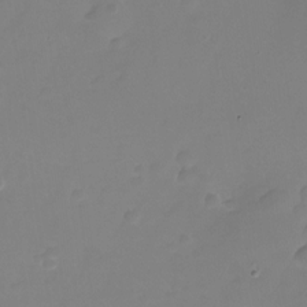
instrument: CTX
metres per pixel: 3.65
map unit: Nhu
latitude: -26.6896
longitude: -71.8961
